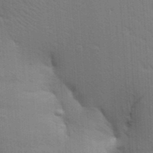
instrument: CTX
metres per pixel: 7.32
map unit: Aa
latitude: 24.7246
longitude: -148.3656
